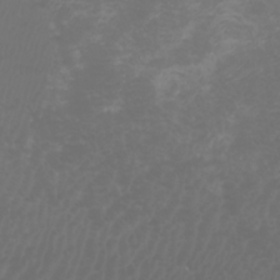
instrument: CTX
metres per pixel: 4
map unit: Htu
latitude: -4.8219
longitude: -88.7058
